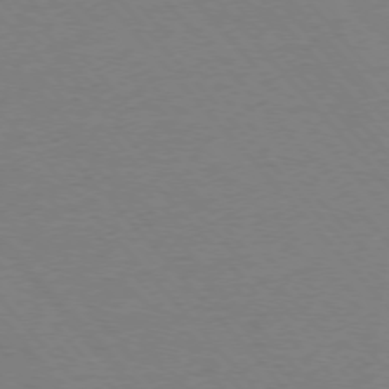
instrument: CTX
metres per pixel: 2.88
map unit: Ap
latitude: -76.6141
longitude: -86.7813
